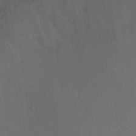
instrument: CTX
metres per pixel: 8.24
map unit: Ht
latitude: 1.4804
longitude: -33.6505
